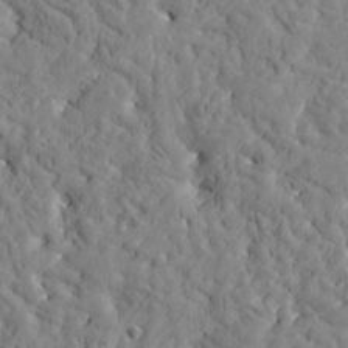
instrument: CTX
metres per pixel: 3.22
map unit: Htu
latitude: -3.2186
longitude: 175.6154
